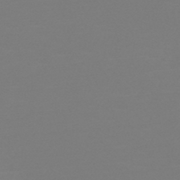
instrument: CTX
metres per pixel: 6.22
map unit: HNb
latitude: -45.5021
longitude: -46.1389
